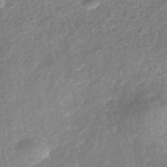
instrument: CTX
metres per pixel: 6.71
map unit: Nhe
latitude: -41.9178
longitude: -110.4790
